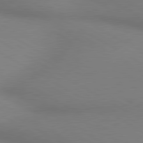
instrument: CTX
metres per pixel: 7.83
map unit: lApd
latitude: 80.3089
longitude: 130.1606
